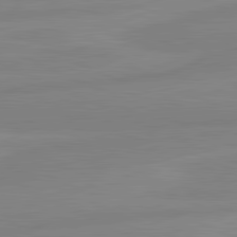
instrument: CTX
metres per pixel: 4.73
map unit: lApd
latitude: 81.6883
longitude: -173.3670
